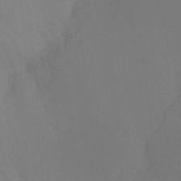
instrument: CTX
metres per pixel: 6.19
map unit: Ht
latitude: -14.7275
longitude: -48.8569
